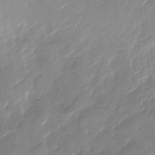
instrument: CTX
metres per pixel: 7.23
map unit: Nhu
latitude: -28.3495
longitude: -73.3482
